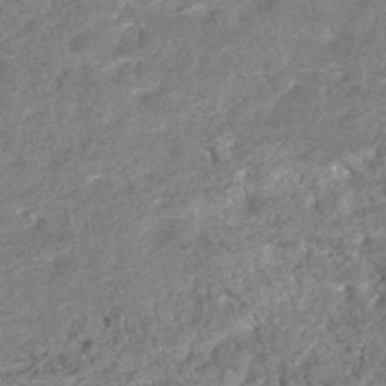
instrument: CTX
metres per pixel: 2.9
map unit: HNhu
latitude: -47.9556
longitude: 102.5007
